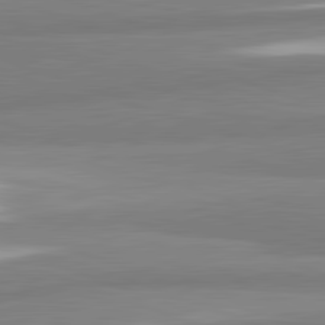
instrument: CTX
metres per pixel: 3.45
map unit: lApd
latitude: 82.3278
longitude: 172.3306
